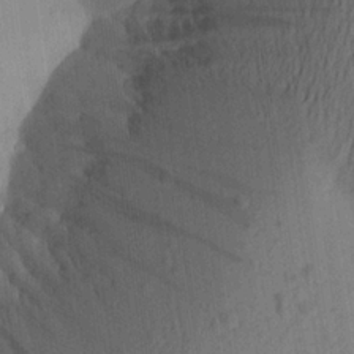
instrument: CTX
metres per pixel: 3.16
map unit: Aa
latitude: 21.4049
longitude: -148.6302
